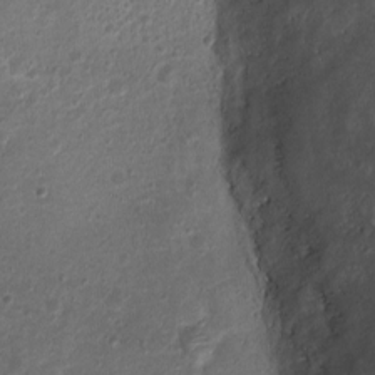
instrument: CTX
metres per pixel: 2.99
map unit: Ht
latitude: 1.4048
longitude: -25.4615
